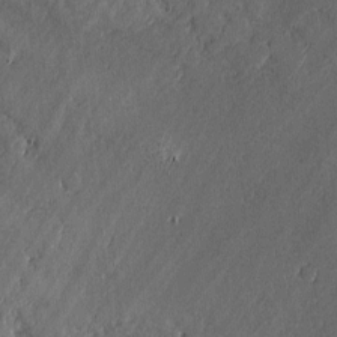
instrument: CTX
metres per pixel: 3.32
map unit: lAvf
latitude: -0.2740
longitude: -107.3671
